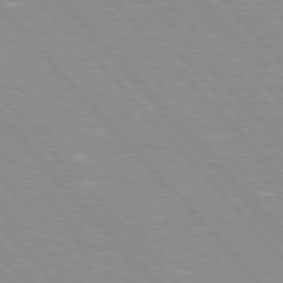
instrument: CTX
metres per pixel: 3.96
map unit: Hpe
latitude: 76.0822
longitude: -126.5357
